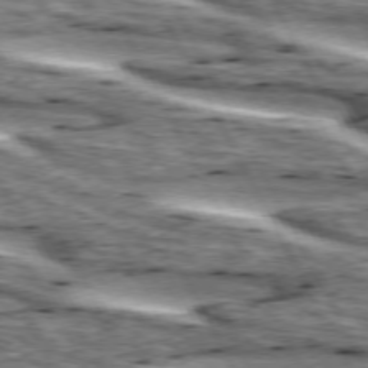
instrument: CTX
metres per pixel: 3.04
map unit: lApd
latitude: 73.9151
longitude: -55.2348
